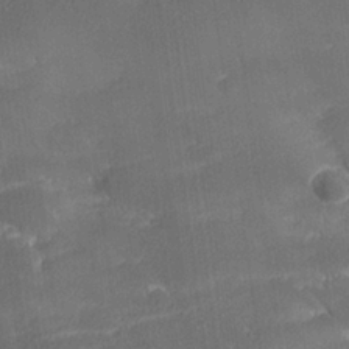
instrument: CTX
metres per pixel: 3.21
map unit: lHvf
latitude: 26.4412
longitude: 141.5777
